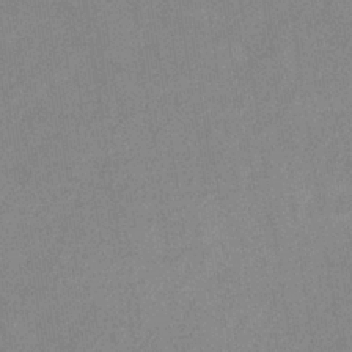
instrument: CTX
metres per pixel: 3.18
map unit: eHb
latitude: -34.9920
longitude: 73.2943
